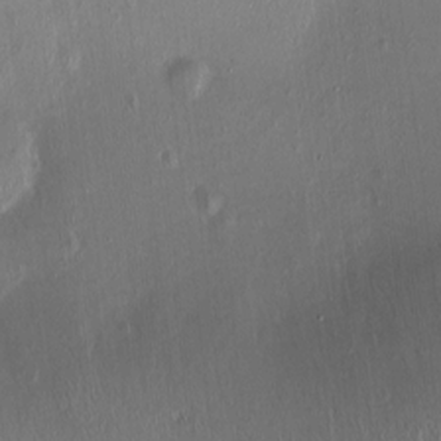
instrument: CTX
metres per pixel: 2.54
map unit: Ht
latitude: -14.8975
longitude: -41.8016
